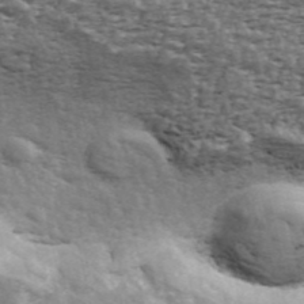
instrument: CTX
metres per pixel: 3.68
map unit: ANa
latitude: 43.4427
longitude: 46.9919
